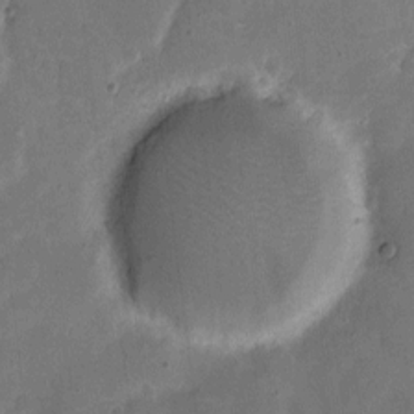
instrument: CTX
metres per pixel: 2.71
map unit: eHh
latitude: 5.1781
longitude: -66.7057
